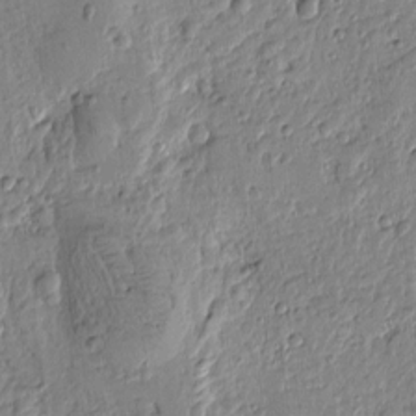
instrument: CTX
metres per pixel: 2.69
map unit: Htu
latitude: -0.9920
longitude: -176.3845
